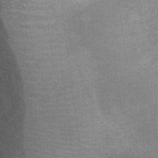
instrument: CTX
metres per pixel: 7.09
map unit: Ht
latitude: 13.3293
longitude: -41.4993
